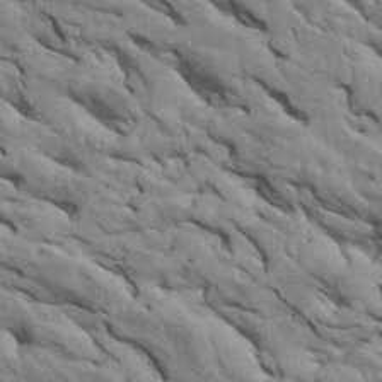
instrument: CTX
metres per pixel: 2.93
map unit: Htu
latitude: 1.3103
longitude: 145.5966
